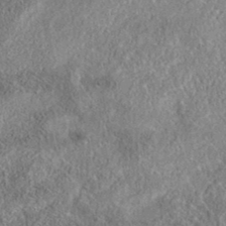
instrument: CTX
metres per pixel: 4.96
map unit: eAb
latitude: 35.8583
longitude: 106.9164
